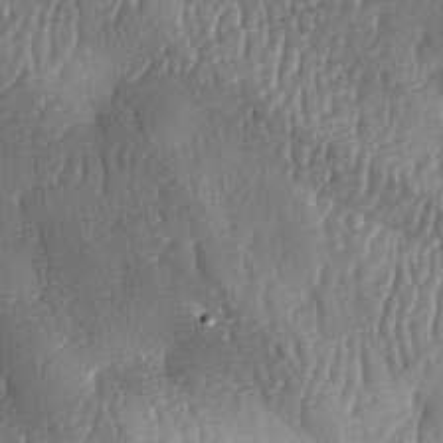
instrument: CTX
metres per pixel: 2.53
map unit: lAa
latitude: -7.9367
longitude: -128.8191
